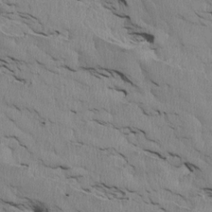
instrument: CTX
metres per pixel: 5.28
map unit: Htu
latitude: 4.0444
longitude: 151.8989
